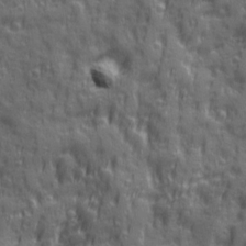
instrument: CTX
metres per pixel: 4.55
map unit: Ave
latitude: 19.8394
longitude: -132.6679
